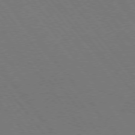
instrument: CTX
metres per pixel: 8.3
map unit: Hpe
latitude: 75.3104
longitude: -138.0444
